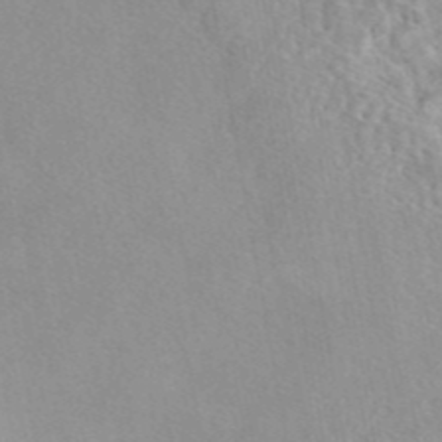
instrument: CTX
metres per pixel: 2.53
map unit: eAb
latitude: 44.6490
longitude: 115.3509
